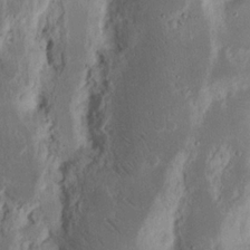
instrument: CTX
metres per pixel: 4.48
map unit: Nhu
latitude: 16.4223
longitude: -74.2523
